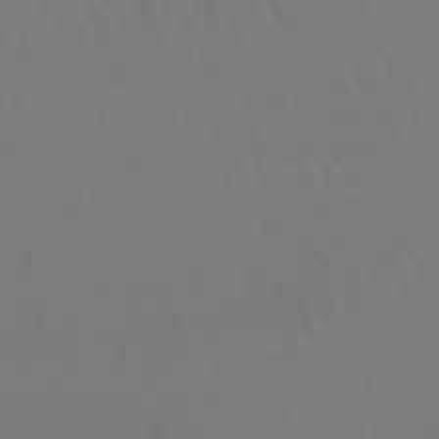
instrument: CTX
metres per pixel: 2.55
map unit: lHb
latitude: -47.1242
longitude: 76.1228
